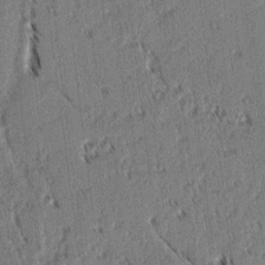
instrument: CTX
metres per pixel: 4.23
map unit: lAvf
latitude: 2.6679
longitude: -106.1578
